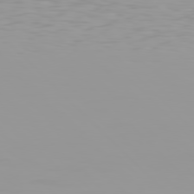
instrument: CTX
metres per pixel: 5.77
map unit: Hpe
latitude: 77.5182
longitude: -140.5167
